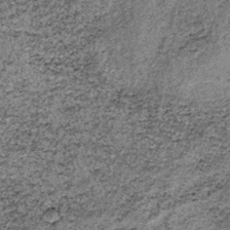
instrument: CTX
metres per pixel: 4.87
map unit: lHb
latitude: -37.7288
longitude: 66.9920
